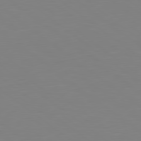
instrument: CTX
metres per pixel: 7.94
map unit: Hpe
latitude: 78.8569
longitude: -173.3481
